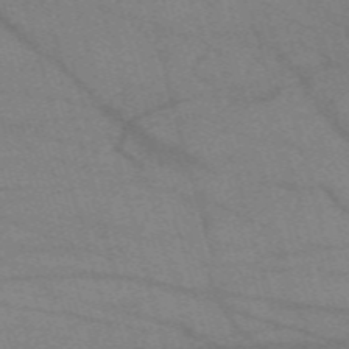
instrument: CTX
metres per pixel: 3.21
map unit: eHh
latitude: -61.1431
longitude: 53.8989
